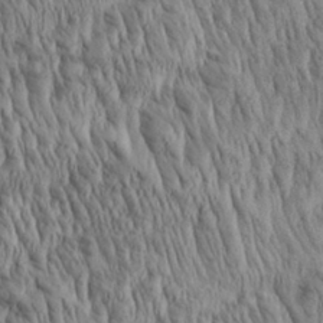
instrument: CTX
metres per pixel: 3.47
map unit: Aa
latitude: 29.3104
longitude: -138.3089
